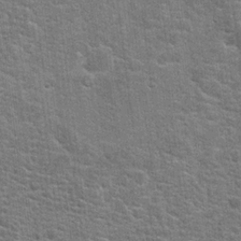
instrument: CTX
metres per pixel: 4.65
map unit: Hto
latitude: 20.4412
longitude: -44.0822
